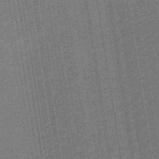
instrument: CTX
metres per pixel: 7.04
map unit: eHb
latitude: -30.1606
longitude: 70.2551
